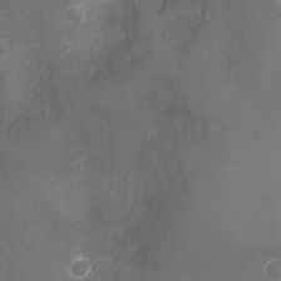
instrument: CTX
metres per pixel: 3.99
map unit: Ht
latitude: -6.9163
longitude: -21.1592
